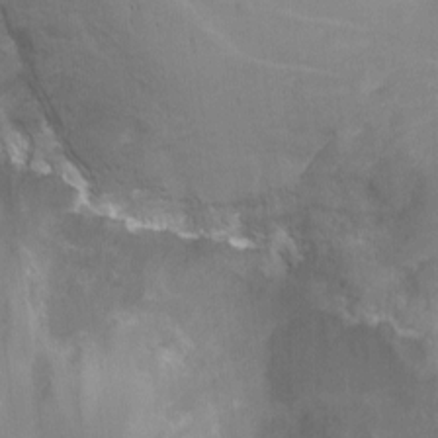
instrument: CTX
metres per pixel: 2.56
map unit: Hto
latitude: -7.3131
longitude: -51.1592
